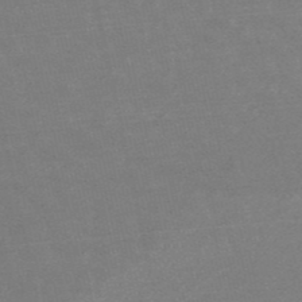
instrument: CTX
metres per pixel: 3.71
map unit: lHb
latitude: -48.8408
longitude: 83.3321
